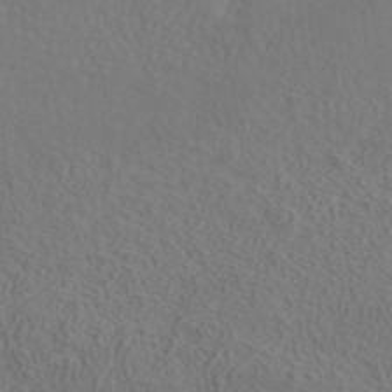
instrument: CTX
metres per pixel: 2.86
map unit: ANa
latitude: 37.2726
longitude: 18.9542
